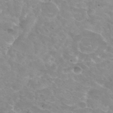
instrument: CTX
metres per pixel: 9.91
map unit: Hto
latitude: 32.8569
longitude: -43.7828
